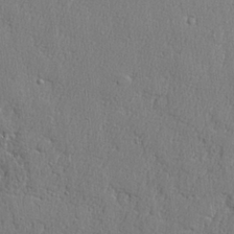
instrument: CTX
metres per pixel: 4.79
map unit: lHvf
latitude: 23.4993
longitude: 141.4454
